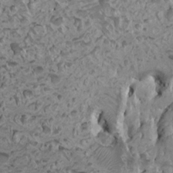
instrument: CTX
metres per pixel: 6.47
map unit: HNhu
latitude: 6.7624
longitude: -1.1592
